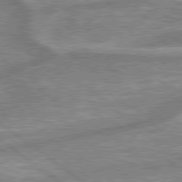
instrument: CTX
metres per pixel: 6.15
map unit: lApd
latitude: 79.4616
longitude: -170.5168
